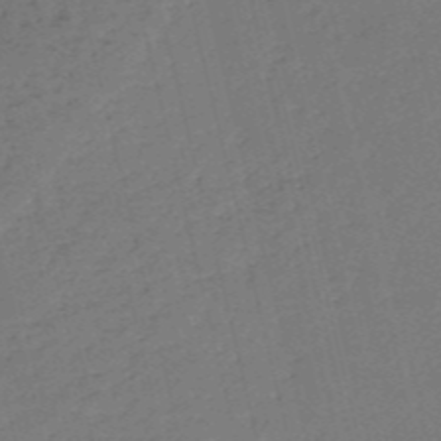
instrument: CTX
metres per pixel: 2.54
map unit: HNb
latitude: -54.7274
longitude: -39.6316
